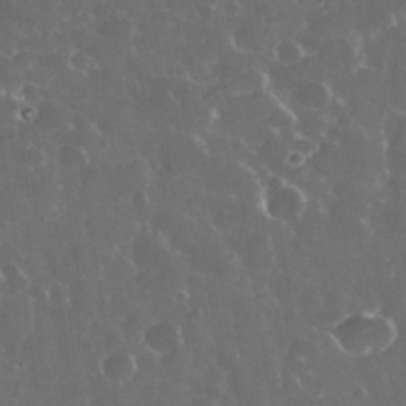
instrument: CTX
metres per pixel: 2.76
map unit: eHh
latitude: 33.6694
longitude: -59.8394
